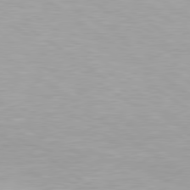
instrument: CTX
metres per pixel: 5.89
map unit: Hpe
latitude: 79.3293
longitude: -153.9717
